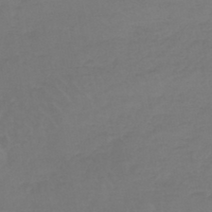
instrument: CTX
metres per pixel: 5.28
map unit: lHb
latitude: -45.2943
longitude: 68.4440
